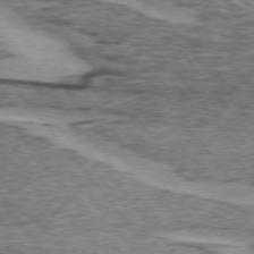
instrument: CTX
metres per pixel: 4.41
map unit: lApd
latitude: 74.6302
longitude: -76.9324
